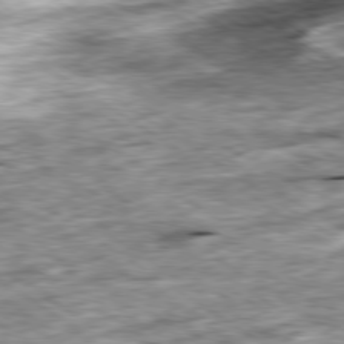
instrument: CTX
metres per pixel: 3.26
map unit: Ap
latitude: -79.9178
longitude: -85.6316
